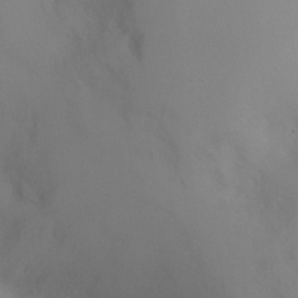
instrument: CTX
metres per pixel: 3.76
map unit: Ht
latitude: -4.5951
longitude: -27.9528
